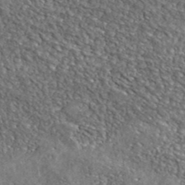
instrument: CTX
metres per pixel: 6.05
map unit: eHh
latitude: 42.4601
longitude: -90.4790
